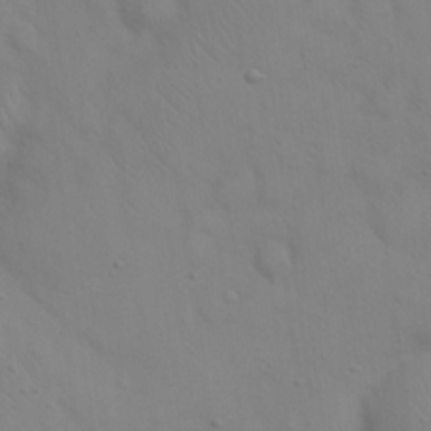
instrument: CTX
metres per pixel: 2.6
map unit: eHh
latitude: 21.9717
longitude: -61.7071
